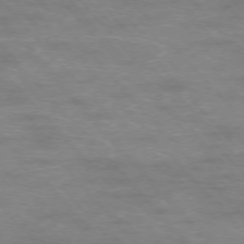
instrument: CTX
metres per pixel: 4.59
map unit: Ap
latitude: -76.3684
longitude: -61.2537
